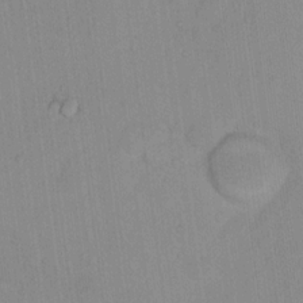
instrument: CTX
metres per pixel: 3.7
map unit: Hto
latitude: 14.7625
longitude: -39.6316
